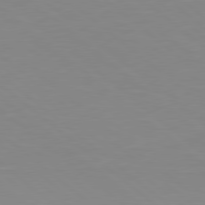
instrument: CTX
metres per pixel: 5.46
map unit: lApd
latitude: 78.8947
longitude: -176.5923
